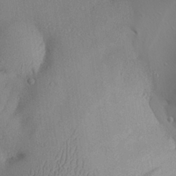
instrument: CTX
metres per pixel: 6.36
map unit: Aa
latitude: 28.3845
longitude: -133.3671
